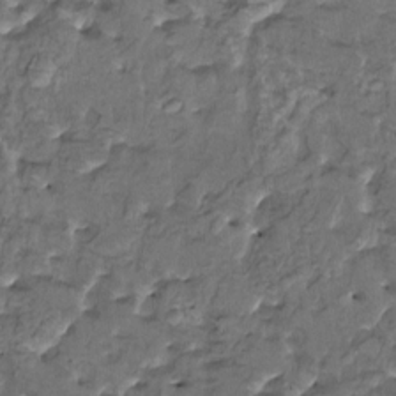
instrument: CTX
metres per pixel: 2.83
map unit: HNhu
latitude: 4.7057
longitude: 9.5777
